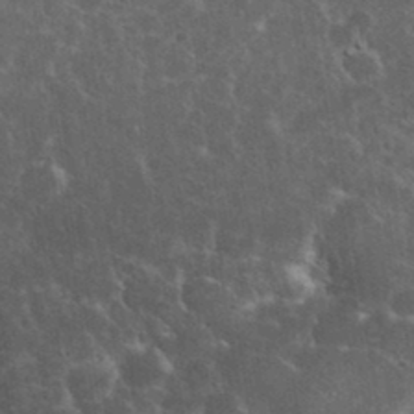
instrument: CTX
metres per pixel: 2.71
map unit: eHh
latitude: 36.1956
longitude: -61.7827
